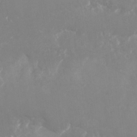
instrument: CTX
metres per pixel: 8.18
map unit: Nhu
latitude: -27.3887
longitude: -75.7261
